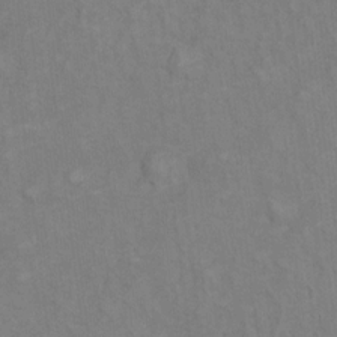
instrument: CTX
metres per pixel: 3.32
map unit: Hto
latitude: 7.4048
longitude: -37.4805
